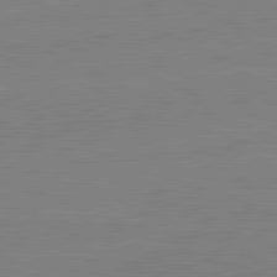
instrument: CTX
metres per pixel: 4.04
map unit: lApd
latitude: 82.1199
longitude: -158.5357
